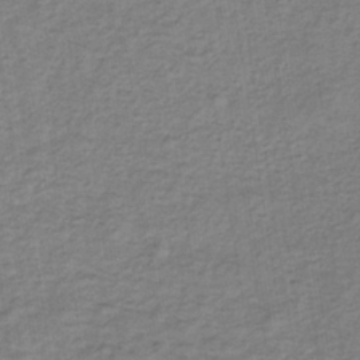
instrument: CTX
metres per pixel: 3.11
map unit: lHb
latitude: -35.3510
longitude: 70.0283
